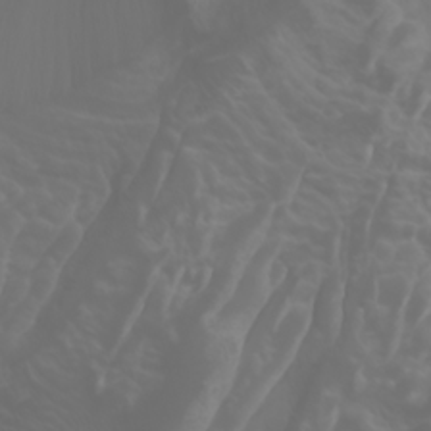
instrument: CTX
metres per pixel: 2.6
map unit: Htu
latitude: -1.3132
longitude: -77.2537
